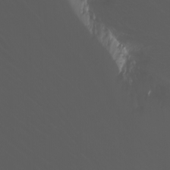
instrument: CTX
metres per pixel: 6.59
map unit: Nhu
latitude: -11.4077
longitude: -64.7624
